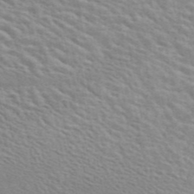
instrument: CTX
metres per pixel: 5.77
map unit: ANa
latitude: 44.5734
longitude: 20.8974
